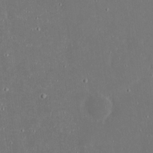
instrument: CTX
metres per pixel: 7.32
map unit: eHh
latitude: 19.5560
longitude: -72.7436
